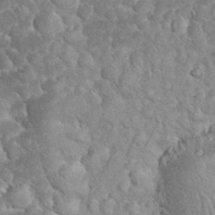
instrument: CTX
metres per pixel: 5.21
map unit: eHh
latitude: 32.8758
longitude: -63.9528
